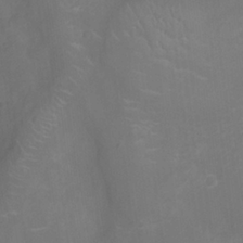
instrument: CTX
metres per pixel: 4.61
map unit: Ht
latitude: -4.5762
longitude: -18.2522
